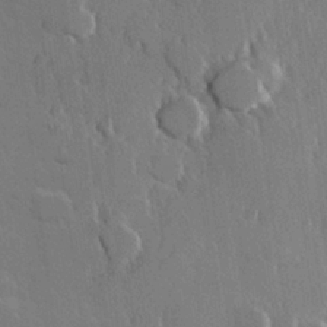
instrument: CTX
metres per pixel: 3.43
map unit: Hve
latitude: 23.1592
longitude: 147.1998
